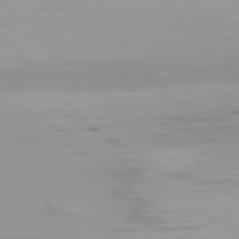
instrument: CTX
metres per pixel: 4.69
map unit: Hpe
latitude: 77.0836
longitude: -169.0459
